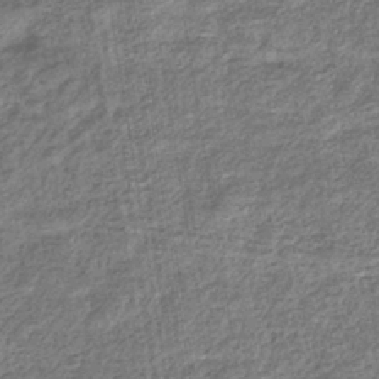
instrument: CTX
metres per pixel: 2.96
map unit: eHb
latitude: -36.3684
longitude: 79.8233
